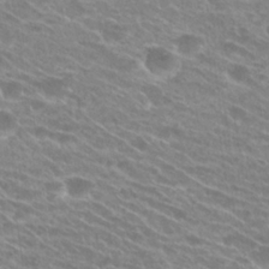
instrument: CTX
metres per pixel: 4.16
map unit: Hto
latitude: 24.9702
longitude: -42.1011
